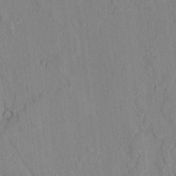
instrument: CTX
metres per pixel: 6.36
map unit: lAvf
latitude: 7.6505
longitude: 168.6518
